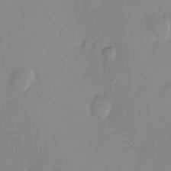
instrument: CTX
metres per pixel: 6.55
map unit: HNhu
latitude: 4.0444
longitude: 14.0472
